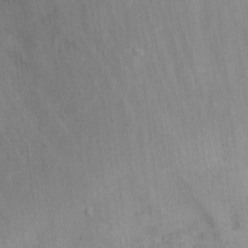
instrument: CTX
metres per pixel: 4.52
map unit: Hto
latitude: 13.8395
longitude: -61.3670
